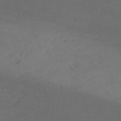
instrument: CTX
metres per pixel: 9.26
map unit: HNb
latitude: -53.9367
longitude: -41.9339
